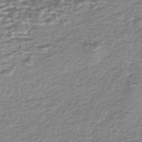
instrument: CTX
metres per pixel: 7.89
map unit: Nhe
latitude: -47.1053
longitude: -171.8016
